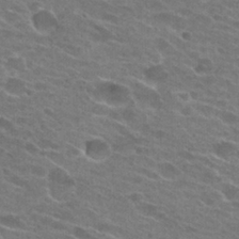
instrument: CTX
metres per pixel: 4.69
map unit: Hto
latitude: 24.8191
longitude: -43.8017
